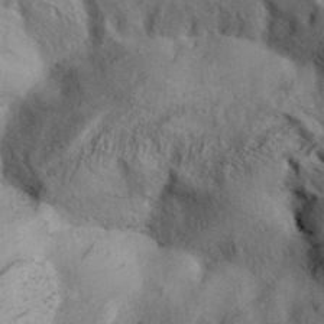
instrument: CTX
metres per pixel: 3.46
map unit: Aa
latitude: 32.1011
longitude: -138.5924
